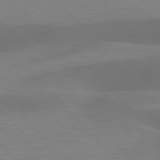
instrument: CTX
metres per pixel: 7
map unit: lApd
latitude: 77.1403
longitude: -59.1403
